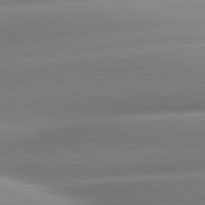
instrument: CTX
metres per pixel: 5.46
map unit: lApd
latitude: 80.7246
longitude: -158.2523
